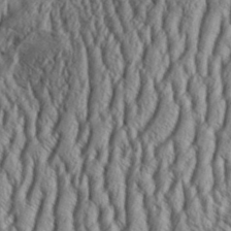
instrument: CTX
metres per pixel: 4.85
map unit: Aa
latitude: 33.3671
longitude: -136.7624
